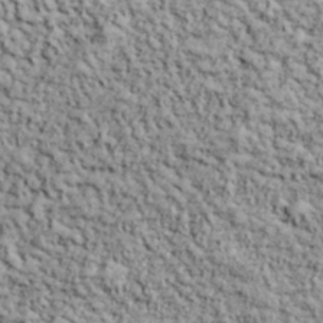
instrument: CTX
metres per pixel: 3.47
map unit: lHvf
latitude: 38.7057
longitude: -90.5735
